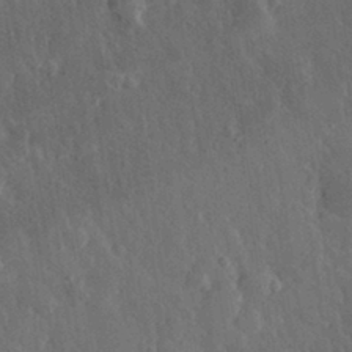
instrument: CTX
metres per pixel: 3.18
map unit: eHh
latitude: 31.2537
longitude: -79.6694
